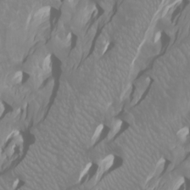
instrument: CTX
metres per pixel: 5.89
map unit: Htu
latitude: -4.6140
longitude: -89.2159
